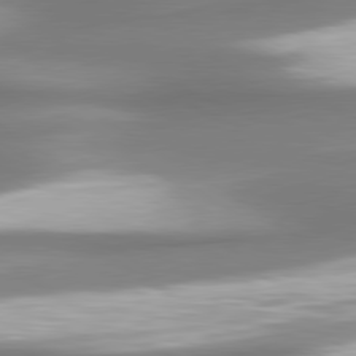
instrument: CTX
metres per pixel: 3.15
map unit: lApd
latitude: 80.3278
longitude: 179.6155
